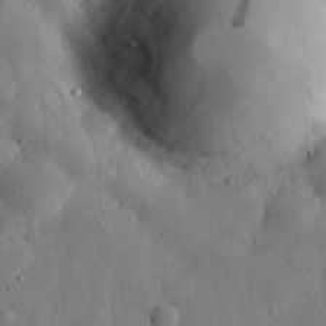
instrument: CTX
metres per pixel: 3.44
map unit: eHh
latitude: 30.4601
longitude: -77.8394
